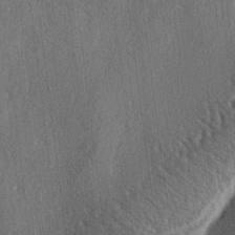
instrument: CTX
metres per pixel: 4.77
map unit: lAa
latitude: -5.1242
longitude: -126.0822
